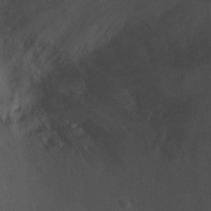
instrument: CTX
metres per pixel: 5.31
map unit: Ht
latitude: 2.3467
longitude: -27.3482
